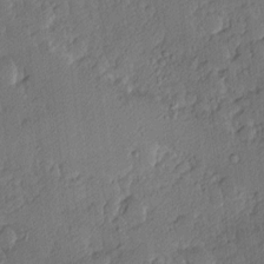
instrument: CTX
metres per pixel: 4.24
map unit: Hve
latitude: 2.6868
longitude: -121.4616
